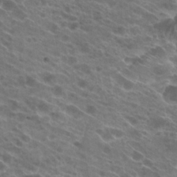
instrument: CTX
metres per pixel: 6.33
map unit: Hto
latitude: 23.8961
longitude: -40.3089
